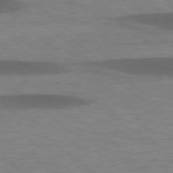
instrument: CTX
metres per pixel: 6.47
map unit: lApd
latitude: 78.6113
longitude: -48.1578
